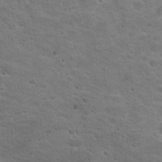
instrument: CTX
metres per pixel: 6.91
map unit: Hto
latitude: 18.8947
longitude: -36.1200
